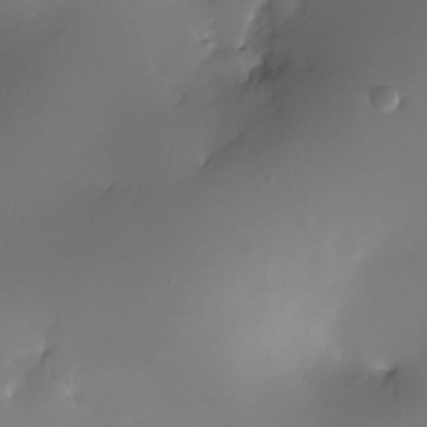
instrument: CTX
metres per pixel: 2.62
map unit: Nhe
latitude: -32.5196
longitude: -118.0255
